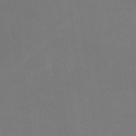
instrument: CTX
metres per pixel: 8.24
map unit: lHvf
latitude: -9.9178
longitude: -100.5735
